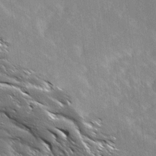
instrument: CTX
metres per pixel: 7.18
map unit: Ave
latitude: 18.8758
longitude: -136.6869
